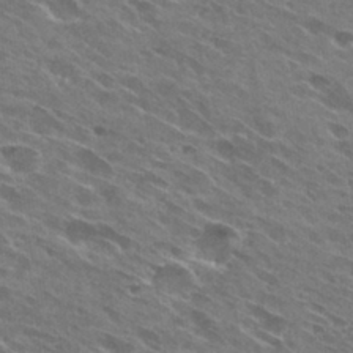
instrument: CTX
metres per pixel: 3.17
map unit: Hto
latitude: 29.3293
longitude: -44.4601
